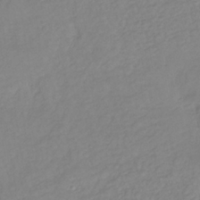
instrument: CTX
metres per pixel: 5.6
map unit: lHb
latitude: -36.9163
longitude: 70.0472
